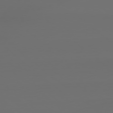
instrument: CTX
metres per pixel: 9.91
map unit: Hpe
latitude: 78.6302
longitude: -133.1592
